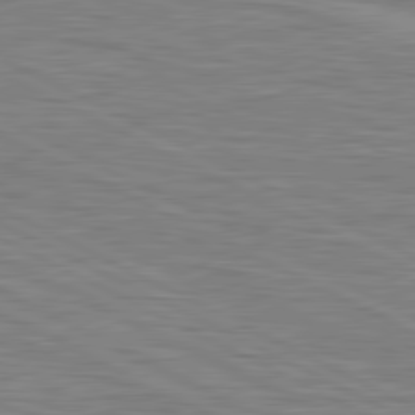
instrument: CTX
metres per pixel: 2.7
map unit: lApd
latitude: 80.8569
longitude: 172.2739
